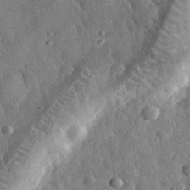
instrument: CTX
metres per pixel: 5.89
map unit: eHh
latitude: 33.0081
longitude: -79.5938
